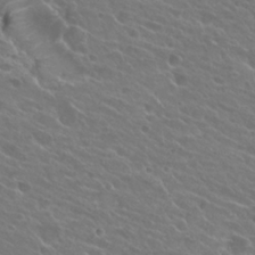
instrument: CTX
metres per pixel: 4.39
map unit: Hto
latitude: 24.8757
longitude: -38.0255
